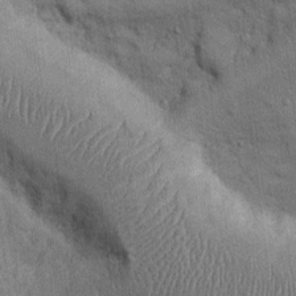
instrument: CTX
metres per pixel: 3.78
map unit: Ht
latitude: -2.9919
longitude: -14.1767
